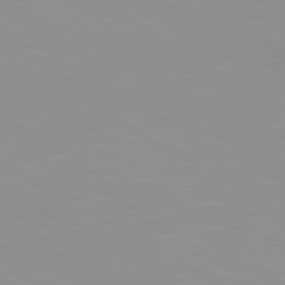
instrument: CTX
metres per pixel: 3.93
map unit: Hpe
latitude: 78.5168
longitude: -142.3090
